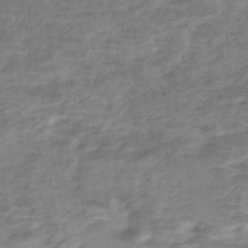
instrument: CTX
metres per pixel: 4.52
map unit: Nhe
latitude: -47.8611
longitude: -170.8191
